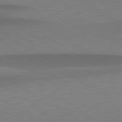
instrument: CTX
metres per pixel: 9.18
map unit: lApd
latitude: 79.3671
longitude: -94.6869
